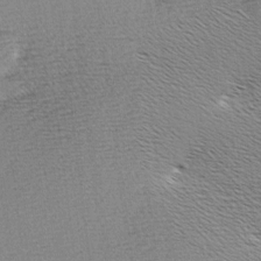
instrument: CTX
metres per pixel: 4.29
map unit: Hve
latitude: 3.0836
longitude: -122.1578
